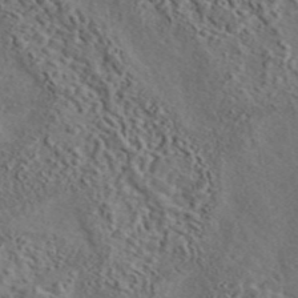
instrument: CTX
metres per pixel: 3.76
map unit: eAb
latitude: 43.7828
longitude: 115.2754
